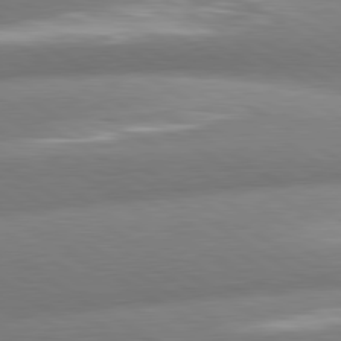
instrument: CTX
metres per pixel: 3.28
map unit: lApd
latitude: 80.6679
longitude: -161.0458
